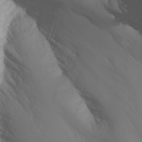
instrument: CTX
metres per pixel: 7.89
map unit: Nhu
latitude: -6.5384
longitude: -88.6491
